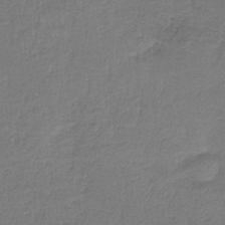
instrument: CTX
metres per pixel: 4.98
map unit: HNb
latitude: -35.3510
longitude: 59.1242
